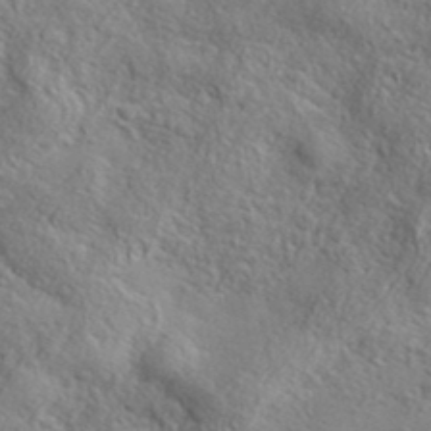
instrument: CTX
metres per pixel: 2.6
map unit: lHvf
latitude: 37.5938
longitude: -87.4426
